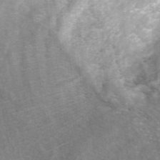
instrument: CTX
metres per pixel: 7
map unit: ANa
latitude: 43.2537
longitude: 29.5966
